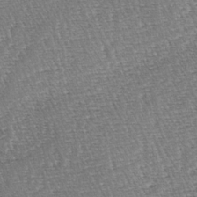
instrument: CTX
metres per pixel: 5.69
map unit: lAa
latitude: -3.4643
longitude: -123.1403
